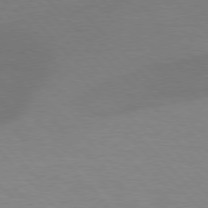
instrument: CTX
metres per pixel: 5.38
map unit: lApd
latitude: 77.2159
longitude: -59.1970
